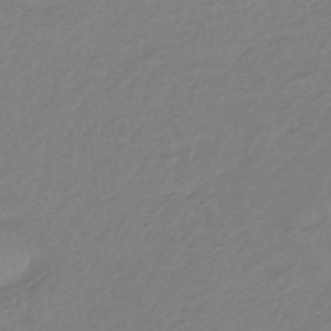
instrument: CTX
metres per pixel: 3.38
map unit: eHb
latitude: -45.6722
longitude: 89.8611
